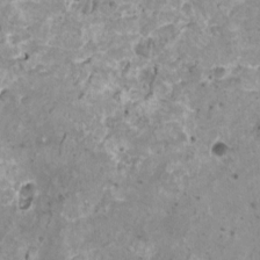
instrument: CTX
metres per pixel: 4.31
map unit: HNhu
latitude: 1.9150
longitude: 5.4832
